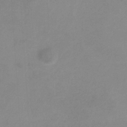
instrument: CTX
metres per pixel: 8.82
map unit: HNb
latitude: -32.2173
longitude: 60.6707
